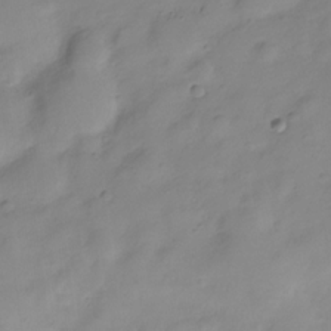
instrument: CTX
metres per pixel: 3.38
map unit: Hve
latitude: -28.6896
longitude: 93.6722
